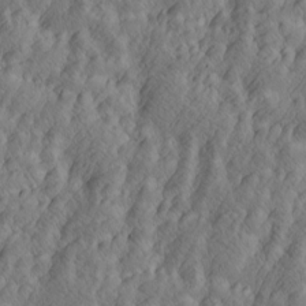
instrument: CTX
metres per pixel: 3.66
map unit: Htu
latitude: -4.9163
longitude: -176.6301
